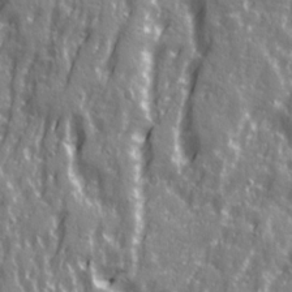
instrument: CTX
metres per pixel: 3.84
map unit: Ave
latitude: 21.7450
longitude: -133.3293
